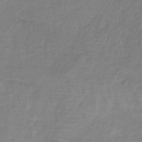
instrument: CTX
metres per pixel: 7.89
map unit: HNb
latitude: -34.5007
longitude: 55.8234
